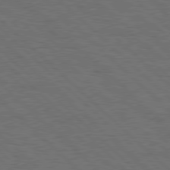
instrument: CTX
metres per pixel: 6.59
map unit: Hpe
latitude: 78.1767
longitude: -154.9325
